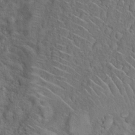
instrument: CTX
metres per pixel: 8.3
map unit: eHh
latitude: 21.4238
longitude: -60.7246
